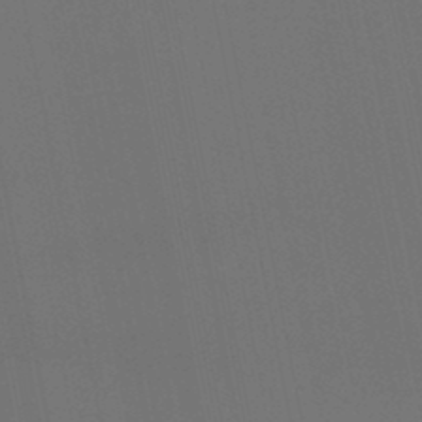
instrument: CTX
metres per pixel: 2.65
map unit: HNb
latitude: -47.4643
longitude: 58.5573
